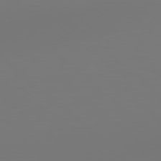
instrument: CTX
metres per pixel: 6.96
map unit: Hpe
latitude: 78.5357
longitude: 178.0850
